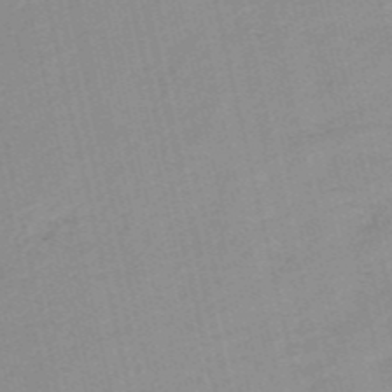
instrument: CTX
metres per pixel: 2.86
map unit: HNb
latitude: -54.4251
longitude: -45.8583
